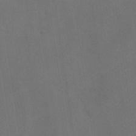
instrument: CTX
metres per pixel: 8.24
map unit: Ave
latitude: -8.0850
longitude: -120.2901
